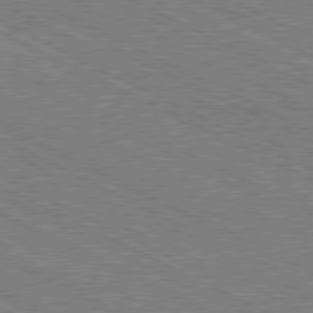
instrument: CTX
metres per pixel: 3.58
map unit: Hpe
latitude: -81.5210
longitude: 21.0675
